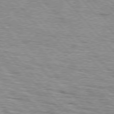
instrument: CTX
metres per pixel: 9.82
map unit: lApd
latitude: 75.9150
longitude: -83.1403
